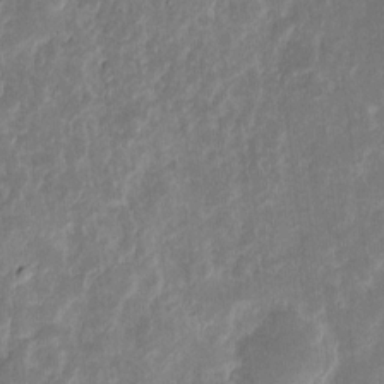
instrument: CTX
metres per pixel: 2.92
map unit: eHh
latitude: 9.8961
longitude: -72.1767
